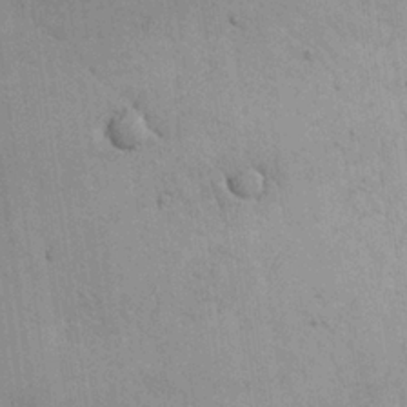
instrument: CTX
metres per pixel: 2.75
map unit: Aa
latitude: 24.8380
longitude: -137.0648
